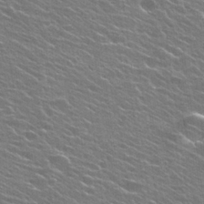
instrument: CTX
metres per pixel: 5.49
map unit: Hto
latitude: 25.2537
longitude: -30.0444
